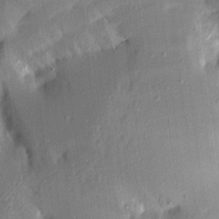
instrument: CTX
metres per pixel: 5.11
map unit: Aa
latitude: 15.8962
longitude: -148.8569
